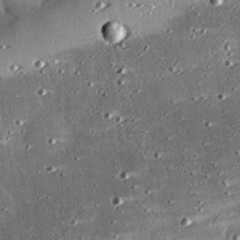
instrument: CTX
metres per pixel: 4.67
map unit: eHh
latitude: 23.8961
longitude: -89.5749
